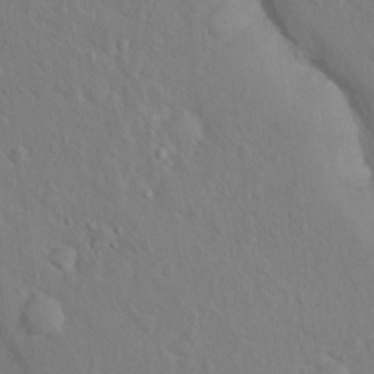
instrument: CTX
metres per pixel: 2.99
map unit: Nhu
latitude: 15.0648
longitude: -29.6316
